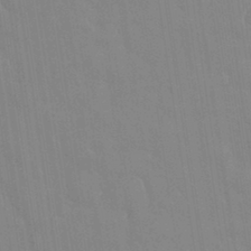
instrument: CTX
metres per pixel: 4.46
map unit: eHh
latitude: 33.0458
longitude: -60.1955
